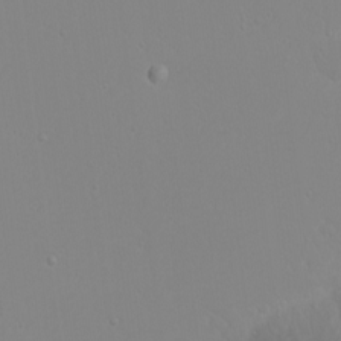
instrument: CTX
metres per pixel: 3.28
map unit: Nhu
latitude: -4.5384
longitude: -82.0633
